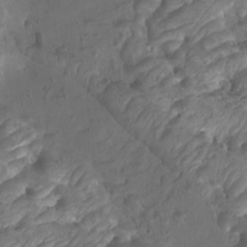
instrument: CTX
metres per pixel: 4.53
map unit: Htu
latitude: -11.0109
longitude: -72.8758
